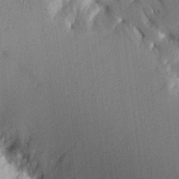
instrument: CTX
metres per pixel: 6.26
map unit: Aa
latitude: 16.1578
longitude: -148.6302
